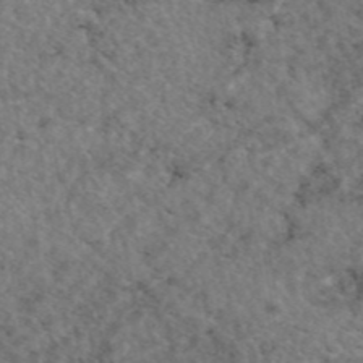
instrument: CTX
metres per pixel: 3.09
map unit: eAb
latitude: 45.5371
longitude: 114.9353
